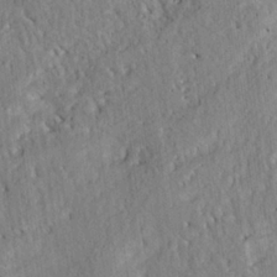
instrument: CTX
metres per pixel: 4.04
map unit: eHh
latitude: 24.2522
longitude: -80.1956
